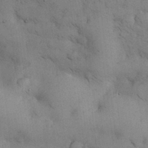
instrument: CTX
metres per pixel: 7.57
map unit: Nhu
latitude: 28.7624
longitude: -71.3293
